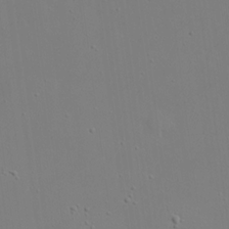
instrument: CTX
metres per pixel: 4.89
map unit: eHh
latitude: 20.4979
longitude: -72.2145
